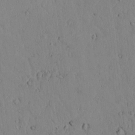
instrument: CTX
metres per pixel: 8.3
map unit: lAvf
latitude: 6.7057
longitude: 169.2565
